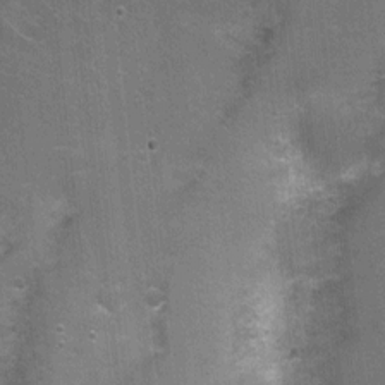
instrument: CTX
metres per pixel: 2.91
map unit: Nhu
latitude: 2.4412
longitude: -17.7638
